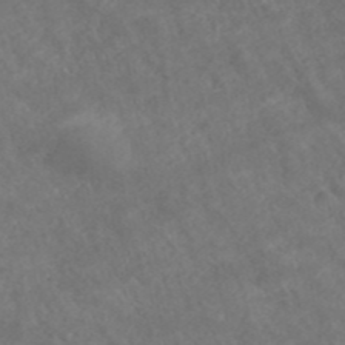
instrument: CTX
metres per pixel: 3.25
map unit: ANa
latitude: 43.0459
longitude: 27.8044
